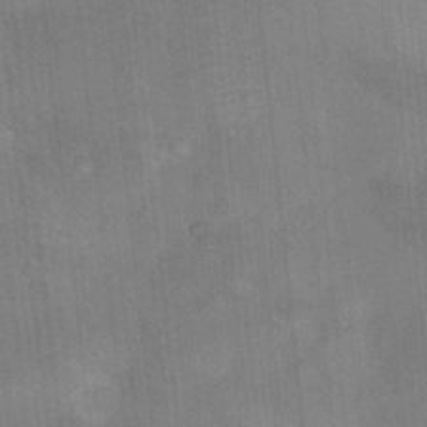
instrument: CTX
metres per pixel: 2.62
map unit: Hto
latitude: 12.7435
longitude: -36.1389
